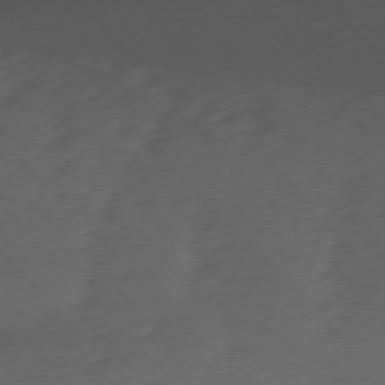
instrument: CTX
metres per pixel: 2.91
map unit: Ap
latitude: -76.9542
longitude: -71.6694
